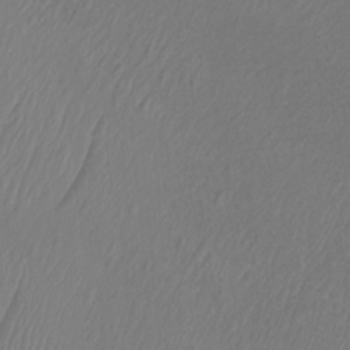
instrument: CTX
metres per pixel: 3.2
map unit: Htu
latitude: -9.9745
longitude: -74.4601
